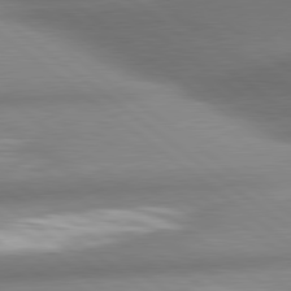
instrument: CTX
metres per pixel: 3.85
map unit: lApd
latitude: 80.4979
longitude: -160.3656
